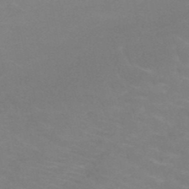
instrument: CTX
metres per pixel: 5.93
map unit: HNb
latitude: -47.8800
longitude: -46.4979
